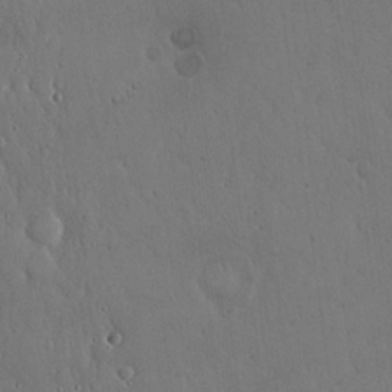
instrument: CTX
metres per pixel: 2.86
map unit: Hto
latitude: 18.0822
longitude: -60.0822
